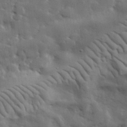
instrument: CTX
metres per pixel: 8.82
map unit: lHvf
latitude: 31.8962
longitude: -88.2145
